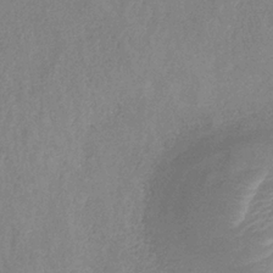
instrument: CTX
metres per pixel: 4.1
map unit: HNb
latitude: -33.0109
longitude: 55.5588
